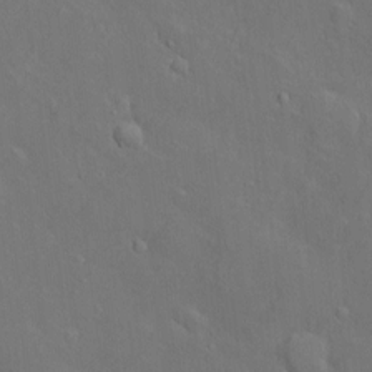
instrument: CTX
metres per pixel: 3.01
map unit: Htu
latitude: -6.6518
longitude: 160.5763
